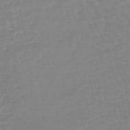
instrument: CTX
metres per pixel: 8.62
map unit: eHb
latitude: -45.5021
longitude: 80.1984
